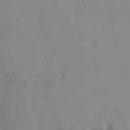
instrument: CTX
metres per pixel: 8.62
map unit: HNhu
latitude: 2.4979
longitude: 6.9919
